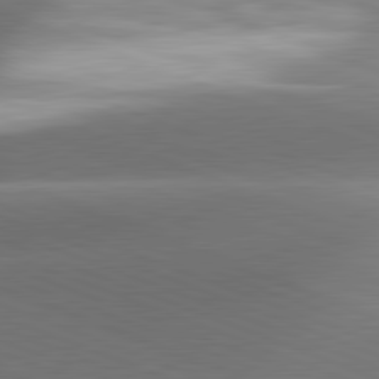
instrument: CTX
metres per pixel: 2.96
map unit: lApd
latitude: 81.5938
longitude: 134.7841
